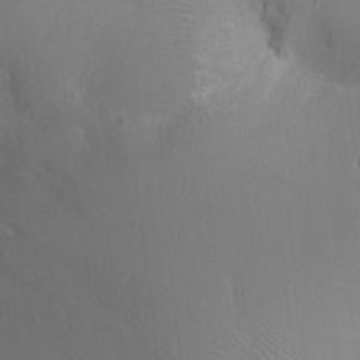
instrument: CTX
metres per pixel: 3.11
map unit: Ht
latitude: -0.3118
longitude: -16.3278
